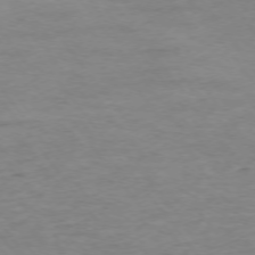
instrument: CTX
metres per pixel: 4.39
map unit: Ap
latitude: -75.3132
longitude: -84.8947
